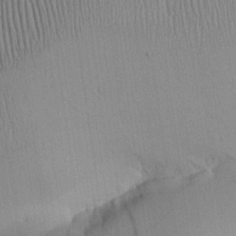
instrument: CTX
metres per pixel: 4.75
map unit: Aa
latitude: 25.1592
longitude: -135.5560
